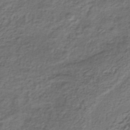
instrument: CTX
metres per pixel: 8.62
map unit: ANa
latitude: -42.8408
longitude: 108.8786
